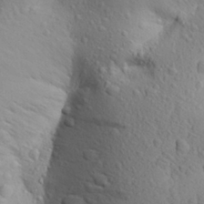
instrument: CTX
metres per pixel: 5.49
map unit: Aa
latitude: 27.8961
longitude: -148.5924
